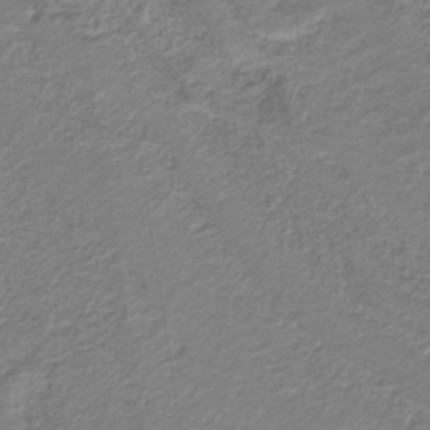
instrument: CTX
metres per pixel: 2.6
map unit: eAb
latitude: -39.4266
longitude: 52.5762
